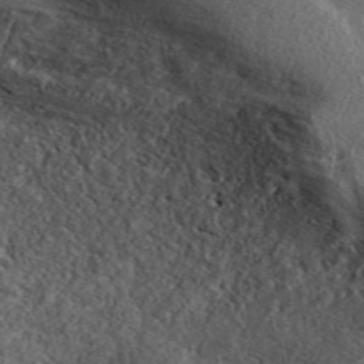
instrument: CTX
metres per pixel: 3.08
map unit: ANa
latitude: 45.9150
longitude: 50.2928
